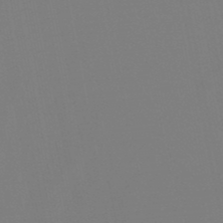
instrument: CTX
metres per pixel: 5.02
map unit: lHb
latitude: -49.6533
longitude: 69.8044
